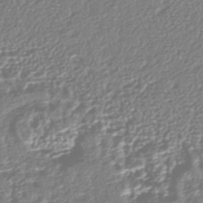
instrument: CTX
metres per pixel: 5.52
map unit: HNhu
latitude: -44.0850
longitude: 106.6141
